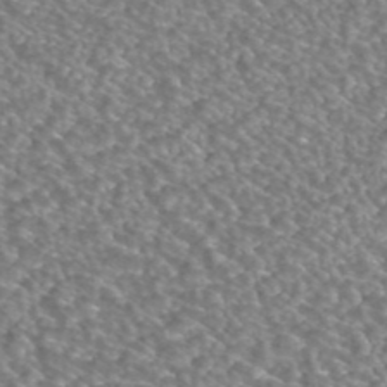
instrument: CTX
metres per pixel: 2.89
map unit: ANa
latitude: 43.1403
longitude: 24.8408
